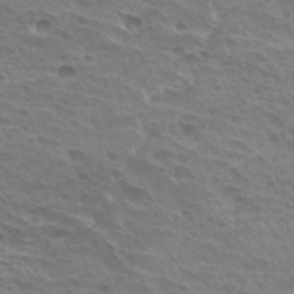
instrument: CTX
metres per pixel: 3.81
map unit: Hto
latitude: 31.8773
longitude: -41.3859
